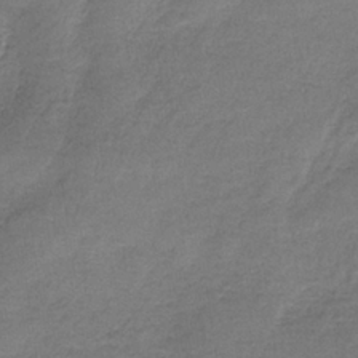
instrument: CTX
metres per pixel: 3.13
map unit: HNb
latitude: -35.4265
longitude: 58.6707
